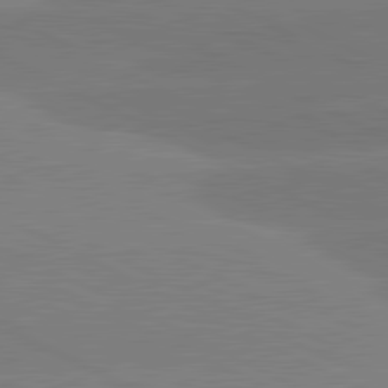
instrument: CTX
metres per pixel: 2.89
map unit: lApd
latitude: 81.3482
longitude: -153.8773
